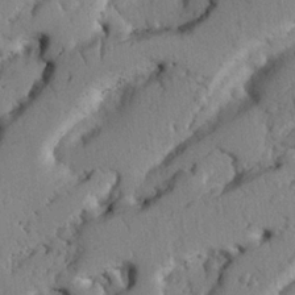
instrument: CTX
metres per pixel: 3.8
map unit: Nhu
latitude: 21.4238
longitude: -76.1577
